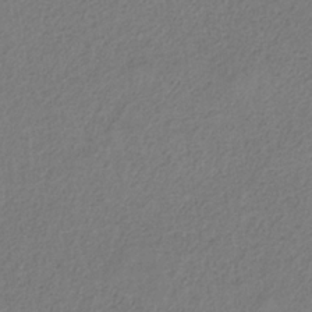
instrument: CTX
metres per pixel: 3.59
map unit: HNb
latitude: -32.8786
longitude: 55.6722
